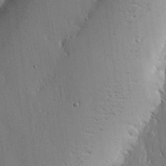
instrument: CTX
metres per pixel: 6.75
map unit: lHvf
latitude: 17.9528
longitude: -115.8394
